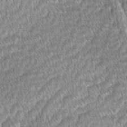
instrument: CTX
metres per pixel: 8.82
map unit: Ave
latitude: -1.1809
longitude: -114.3467
